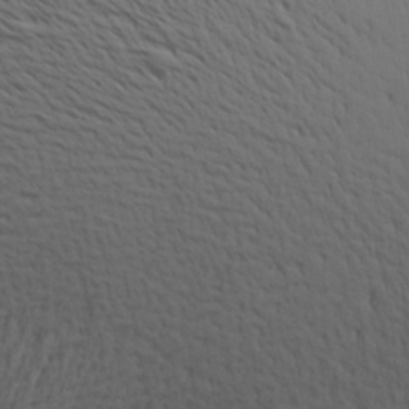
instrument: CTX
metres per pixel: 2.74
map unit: Aa
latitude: 18.6679
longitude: -142.8002
